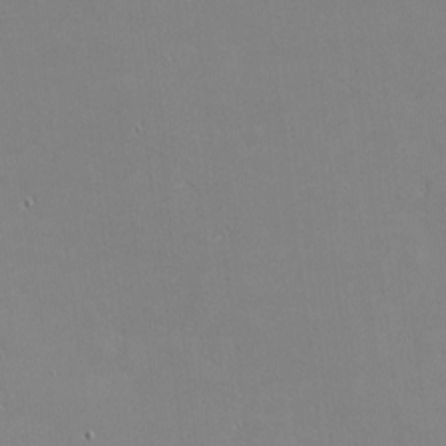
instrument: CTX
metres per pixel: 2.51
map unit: eHh
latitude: -3.0486
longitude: -80.6301
